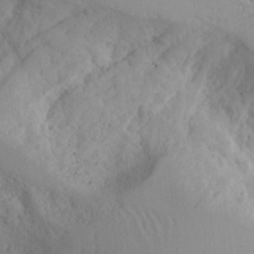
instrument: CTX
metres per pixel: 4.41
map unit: Aa
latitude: 25.1403
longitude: -131.5560
